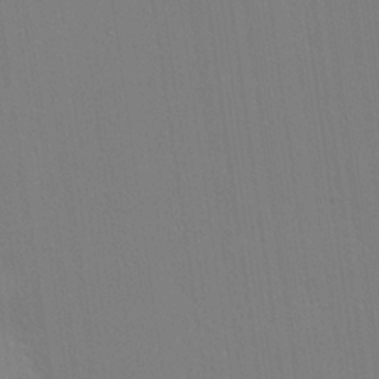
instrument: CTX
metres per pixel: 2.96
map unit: lHvf
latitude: 20.8002
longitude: 142.4629
